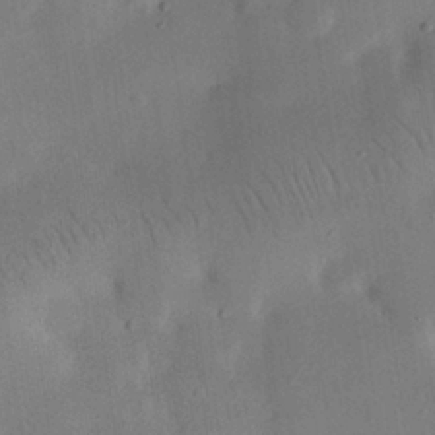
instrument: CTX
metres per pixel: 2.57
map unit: eHh
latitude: 25.1025
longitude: -68.7624
